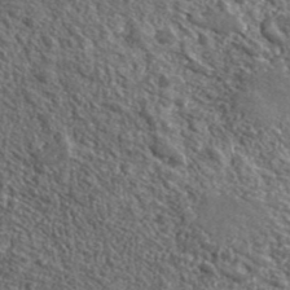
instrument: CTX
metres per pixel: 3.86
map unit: eHh
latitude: 42.4223
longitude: -90.2900
